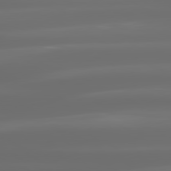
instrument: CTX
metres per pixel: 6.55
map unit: lApd
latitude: 80.9136
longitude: -137.0081
